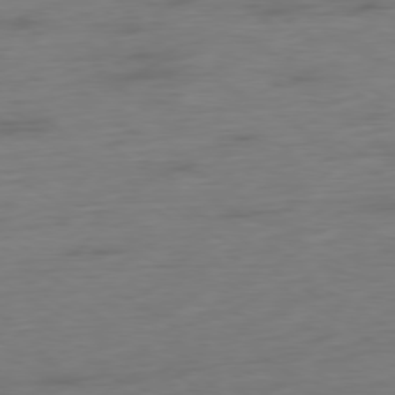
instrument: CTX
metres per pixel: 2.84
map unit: Ap
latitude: -78.8030
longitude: -58.3278
